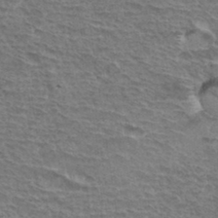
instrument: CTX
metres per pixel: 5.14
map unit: Hto
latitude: 35.1970
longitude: -43.6127
